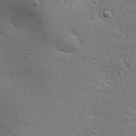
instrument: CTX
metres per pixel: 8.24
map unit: Ave
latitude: 17.8772
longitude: -141.4426
